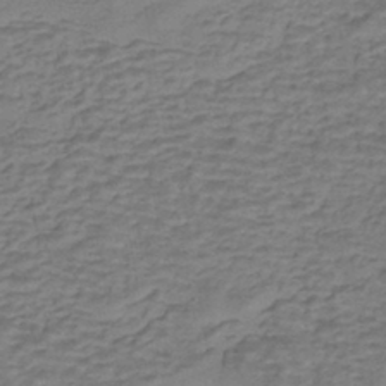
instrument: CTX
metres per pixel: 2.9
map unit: eHh
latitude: -42.8030
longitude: 116.6707
